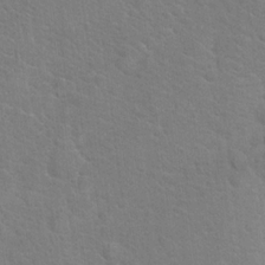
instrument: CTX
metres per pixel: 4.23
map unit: Hto
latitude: 18.9513
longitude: -43.8772
